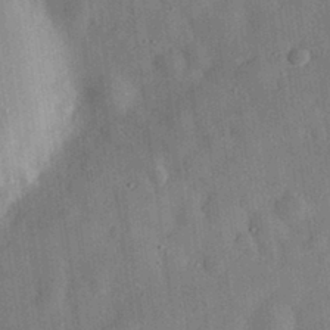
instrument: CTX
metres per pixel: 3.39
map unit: eHh
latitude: 31.1592
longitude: -75.3104
